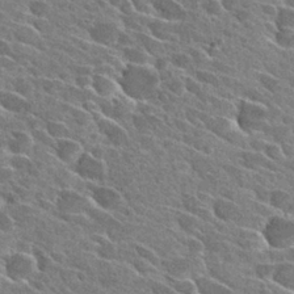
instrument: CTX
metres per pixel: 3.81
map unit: Hto
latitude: 28.7246
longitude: -42.7057
